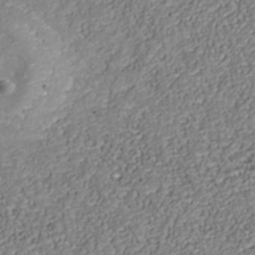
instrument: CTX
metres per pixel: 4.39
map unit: Nhu
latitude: -38.9353
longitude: -85.6316
